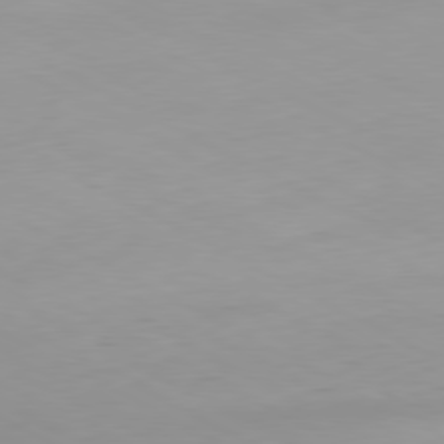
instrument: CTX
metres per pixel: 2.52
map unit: Hpe
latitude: -80.9164
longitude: 16.2173
